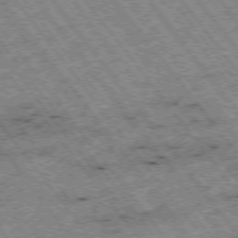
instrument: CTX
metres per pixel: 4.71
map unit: Hpe
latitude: -75.5966
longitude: -21.0081
